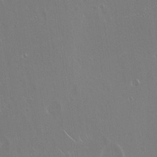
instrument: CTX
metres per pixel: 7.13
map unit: Hto
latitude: 18.1955
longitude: -56.8946
